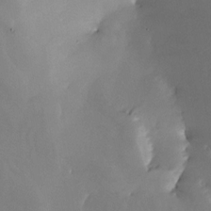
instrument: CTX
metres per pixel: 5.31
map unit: Nhe
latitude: -31.5210
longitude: -116.4601
